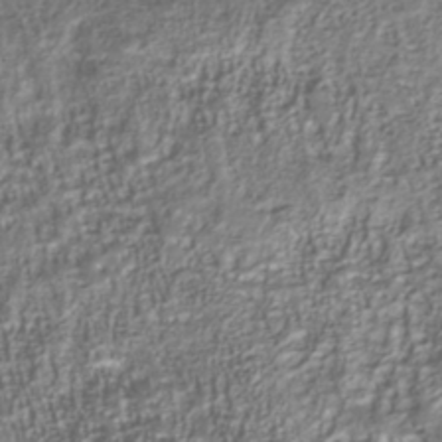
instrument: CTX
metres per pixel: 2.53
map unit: Nhu
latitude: -40.3684
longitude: -85.9150
